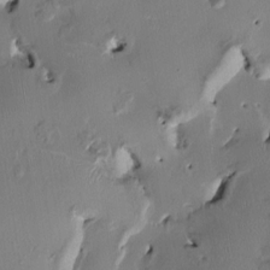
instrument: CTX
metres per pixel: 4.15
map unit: HNhu
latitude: 1.3859
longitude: -5.0269
